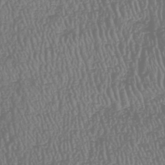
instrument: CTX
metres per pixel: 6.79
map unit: HNhu
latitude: -47.5210
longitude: 28.9353
